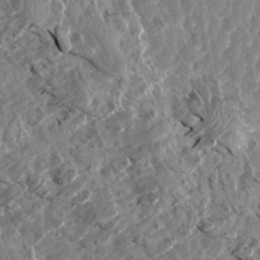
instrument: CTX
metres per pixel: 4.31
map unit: Aa
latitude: 12.7058
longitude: -140.2711
